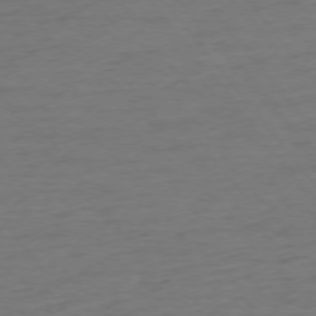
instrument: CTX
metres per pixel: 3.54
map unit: Ap
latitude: -75.6344
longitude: -89.0081
